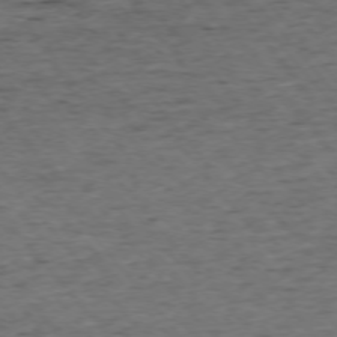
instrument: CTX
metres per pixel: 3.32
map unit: Ap
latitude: -75.5022
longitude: -90.4412
